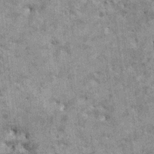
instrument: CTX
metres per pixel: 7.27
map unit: HNhu
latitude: 3.2159
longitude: 4.7841
